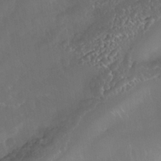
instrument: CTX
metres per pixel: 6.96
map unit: Nhe
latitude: -37.9556
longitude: -113.4993
